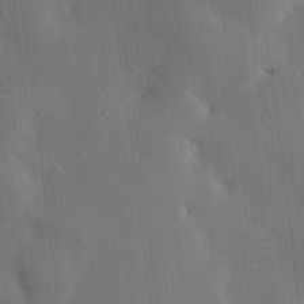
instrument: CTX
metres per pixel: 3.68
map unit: HNhu
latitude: 5.9339
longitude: 15.3699
